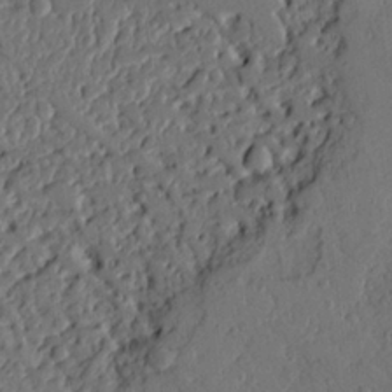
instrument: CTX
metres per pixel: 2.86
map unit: Ht
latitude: 9.6883
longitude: -78.2901
